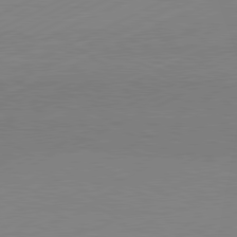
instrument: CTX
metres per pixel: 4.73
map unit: Hpe
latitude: -81.6533
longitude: 12.5007
